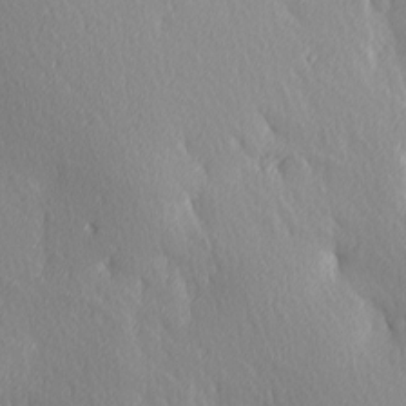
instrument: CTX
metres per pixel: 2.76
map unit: Ave
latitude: 3.3104
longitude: -112.6679
